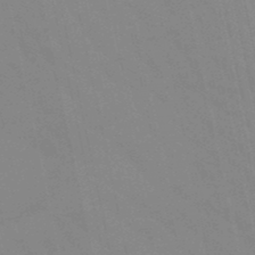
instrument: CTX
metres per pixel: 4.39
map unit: lHb
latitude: -48.7841
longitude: 75.3699
